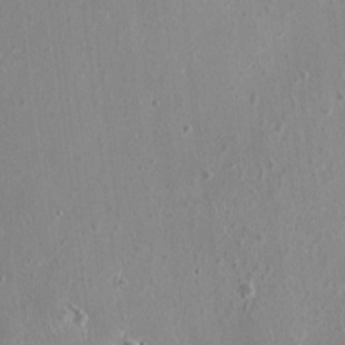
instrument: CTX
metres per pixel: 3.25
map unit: HNhu
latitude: 0.3467
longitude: 1.2754
